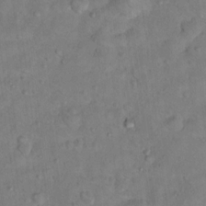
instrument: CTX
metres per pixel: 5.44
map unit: Hto
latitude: 12.4790
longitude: -36.6302
